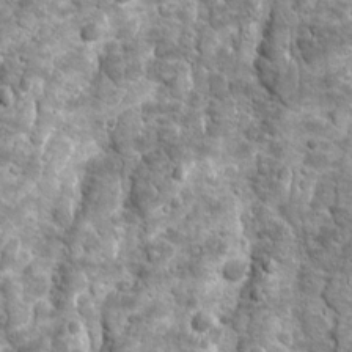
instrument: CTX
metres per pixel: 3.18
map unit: Ave
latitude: 16.4223
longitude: -133.9717
